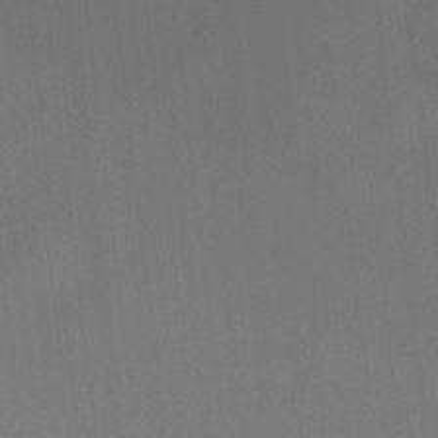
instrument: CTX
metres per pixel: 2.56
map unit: HNhu
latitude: 7.7450
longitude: 14.6708
